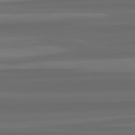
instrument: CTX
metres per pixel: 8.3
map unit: lApd
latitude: 82.4412
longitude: -171.7638
